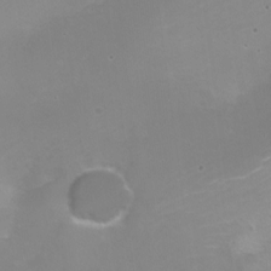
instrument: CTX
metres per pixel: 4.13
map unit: Nhe
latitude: -19.8800
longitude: 143.7099
